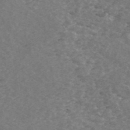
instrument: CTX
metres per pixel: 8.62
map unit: ANa
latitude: 44.2711
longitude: 24.9919
